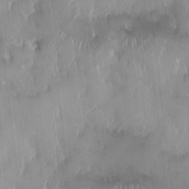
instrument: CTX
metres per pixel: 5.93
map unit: HNhu
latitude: 0.7435
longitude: -3.6316
